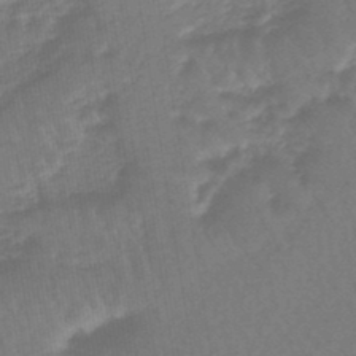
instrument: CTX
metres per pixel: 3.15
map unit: lHb
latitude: -43.7666
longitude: 79.2754
